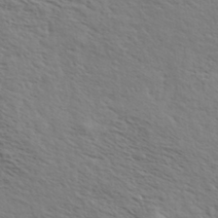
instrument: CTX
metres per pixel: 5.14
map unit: eHh
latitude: 36.3656
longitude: -139.1970
